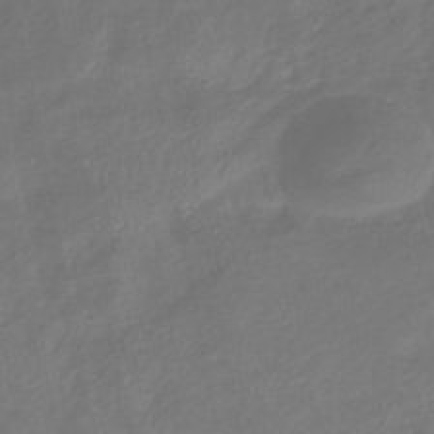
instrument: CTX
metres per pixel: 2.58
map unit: eHb
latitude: -38.7652
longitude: 76.7841
